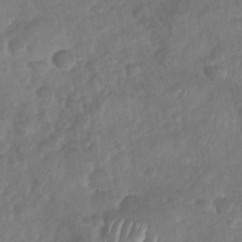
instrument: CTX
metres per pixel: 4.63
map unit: Nhu
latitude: -30.6140
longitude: -62.1956
